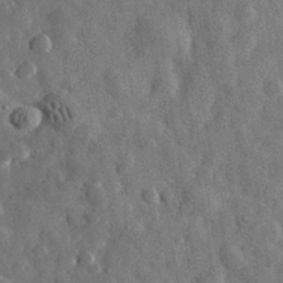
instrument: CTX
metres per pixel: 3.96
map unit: eHh
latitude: 31.5371
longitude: -74.4979
